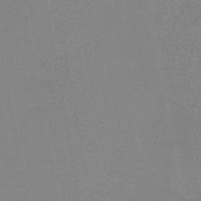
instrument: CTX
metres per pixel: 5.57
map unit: HNb
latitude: -45.5777
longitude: -42.9703
